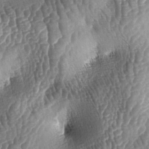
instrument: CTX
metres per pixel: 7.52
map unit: lAa
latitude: -5.2565
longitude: -127.8583
